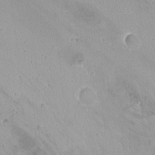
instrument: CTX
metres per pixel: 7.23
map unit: Nhu
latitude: -11.1620
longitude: -37.5371
